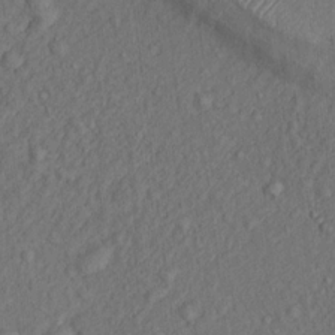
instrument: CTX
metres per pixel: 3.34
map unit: Hto
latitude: 15.3104
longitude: -30.7436
